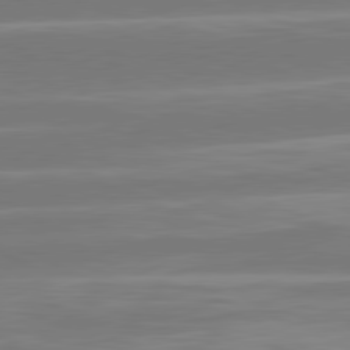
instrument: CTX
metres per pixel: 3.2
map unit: lApd
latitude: 81.2915
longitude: -131.4427
